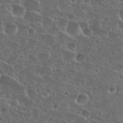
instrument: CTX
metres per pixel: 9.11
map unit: Hto
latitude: 27.1214
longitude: -50.7435
